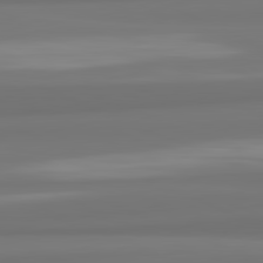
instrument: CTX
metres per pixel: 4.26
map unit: lApd
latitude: 82.2333
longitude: 175.9178
